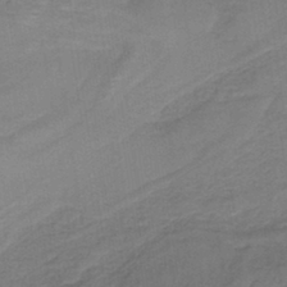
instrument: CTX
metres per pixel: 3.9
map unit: lHb
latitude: -40.5763
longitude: 52.9541
